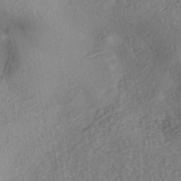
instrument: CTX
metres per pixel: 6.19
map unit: eHh
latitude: -42.8596
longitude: 121.1053
